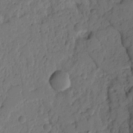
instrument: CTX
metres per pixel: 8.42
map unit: Ht
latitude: 9.8772
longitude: -78.2523
